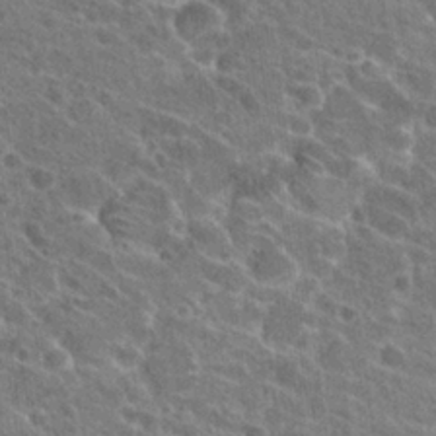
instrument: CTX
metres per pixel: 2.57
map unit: Hto
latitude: 24.4978
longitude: -39.3859
